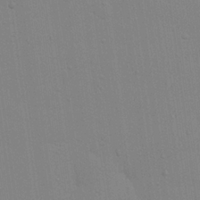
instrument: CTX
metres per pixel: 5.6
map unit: Hve
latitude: 26.1956
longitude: -92.6112
